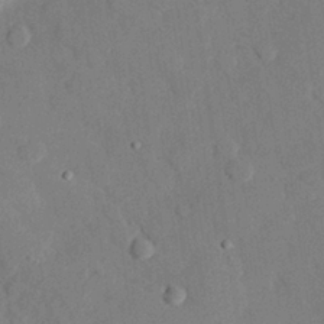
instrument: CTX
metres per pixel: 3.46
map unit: eHh
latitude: 27.5182
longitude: -80.5735
